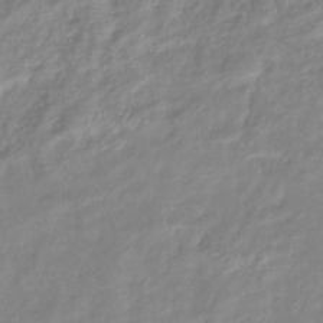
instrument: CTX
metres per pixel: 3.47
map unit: eHb
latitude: -40.4440
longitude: 81.5777
